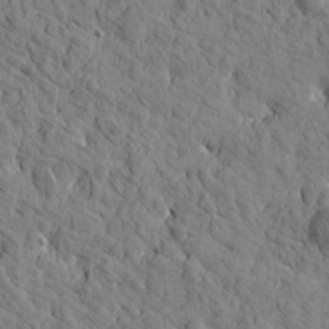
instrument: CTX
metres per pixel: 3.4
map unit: Htu
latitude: 1.7638
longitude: 178.4062
